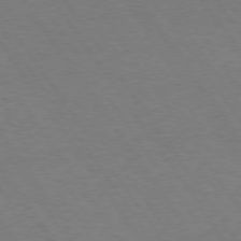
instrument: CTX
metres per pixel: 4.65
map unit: Hpe
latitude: 74.6302
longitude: -140.4978
